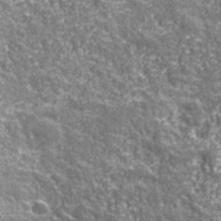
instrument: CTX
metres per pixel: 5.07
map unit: eHh
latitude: 42.4790
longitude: -90.9514
